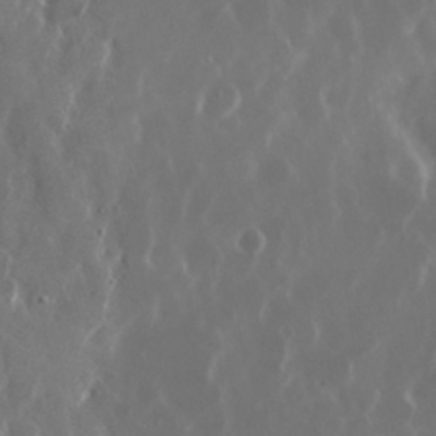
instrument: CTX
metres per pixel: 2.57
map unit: Nhu
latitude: 29.8961
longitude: -60.4034
